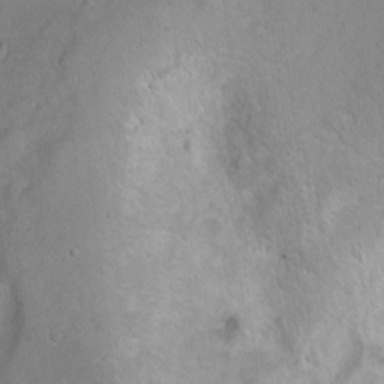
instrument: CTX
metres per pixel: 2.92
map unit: Ht
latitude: 0.6301
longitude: -37.7450
